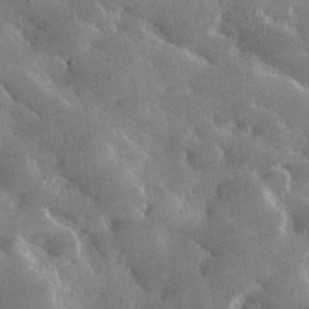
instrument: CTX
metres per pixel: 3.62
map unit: lHvf
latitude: 31.6316
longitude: -92.6490
